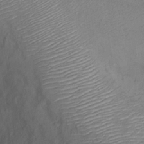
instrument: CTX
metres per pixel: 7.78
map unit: Nhu
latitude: 13.6505
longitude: -29.7449
